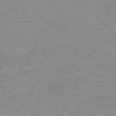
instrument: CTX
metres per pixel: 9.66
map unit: Ap
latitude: -80.2929
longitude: -75.1214
